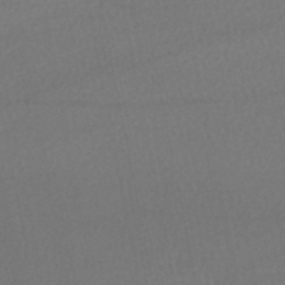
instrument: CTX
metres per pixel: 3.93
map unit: HNhu
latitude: -48.8408
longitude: 102.4062
